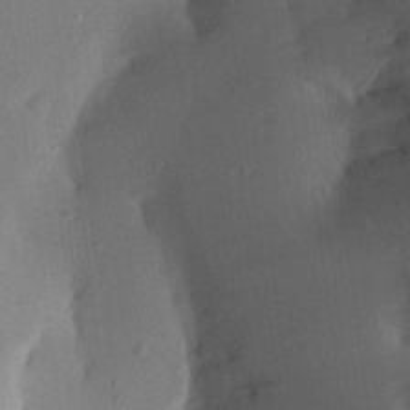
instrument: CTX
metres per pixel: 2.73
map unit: Aa
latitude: 22.1011
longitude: -147.0459
